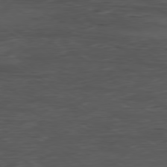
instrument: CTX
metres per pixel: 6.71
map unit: Ap
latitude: -79.5966
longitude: -58.5357
